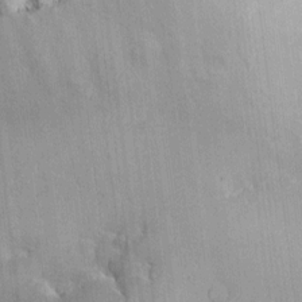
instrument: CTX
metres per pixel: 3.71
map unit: eHh
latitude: 8.0444
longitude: -67.7827
